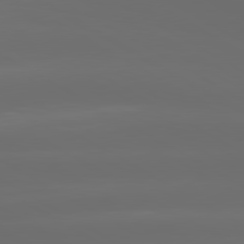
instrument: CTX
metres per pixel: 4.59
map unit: lApd
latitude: 80.5546
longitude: -137.5182
